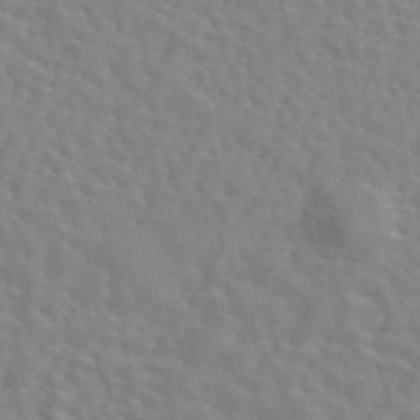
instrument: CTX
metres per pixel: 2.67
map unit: eAb
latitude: 44.3845
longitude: 112.8786
